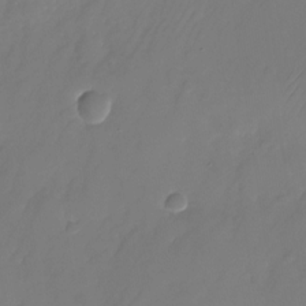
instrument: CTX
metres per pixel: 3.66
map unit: Nhu
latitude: -25.8800
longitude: -71.3293
